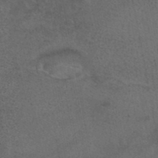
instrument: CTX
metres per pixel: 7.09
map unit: eAb
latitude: 43.2726
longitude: 104.5384
